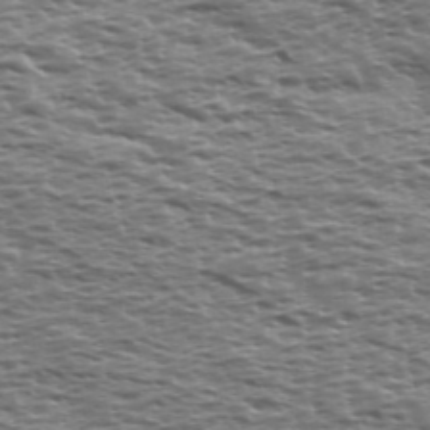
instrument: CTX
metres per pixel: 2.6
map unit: Ave
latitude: 39.1592
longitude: -112.7435
